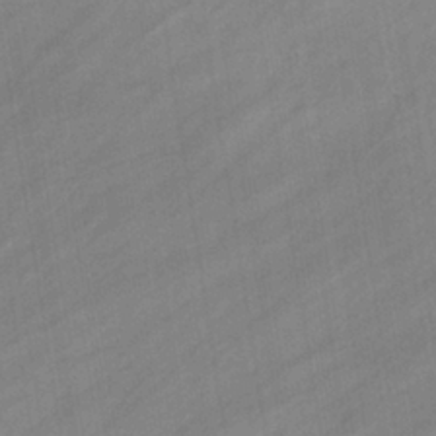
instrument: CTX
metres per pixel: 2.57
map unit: eHb
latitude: -37.8422
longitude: 79.4265
